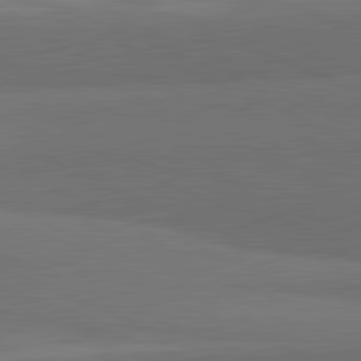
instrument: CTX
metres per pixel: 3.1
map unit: lApd
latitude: 82.0255
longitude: 156.5574
